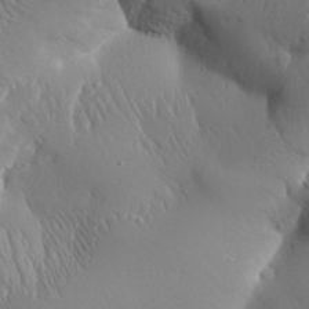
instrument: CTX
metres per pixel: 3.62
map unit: Aa
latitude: 31.7072
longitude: -143.3482
